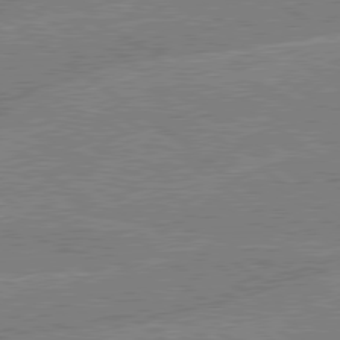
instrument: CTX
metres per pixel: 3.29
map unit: lApd
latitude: 79.2159
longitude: -144.6679
